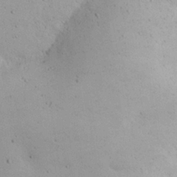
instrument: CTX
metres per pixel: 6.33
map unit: eHh
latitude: 24.5167
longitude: -72.6491
